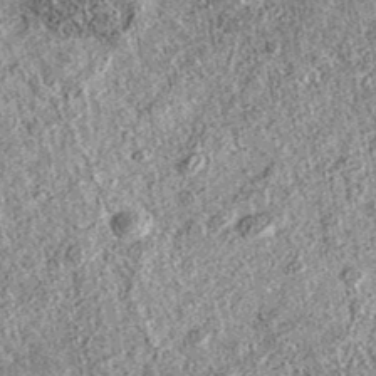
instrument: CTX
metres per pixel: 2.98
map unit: eAb
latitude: 36.6679
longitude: 111.8611
